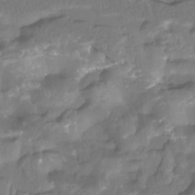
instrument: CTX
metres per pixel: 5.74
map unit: Nhu
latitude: -13.0109
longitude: -62.8758
